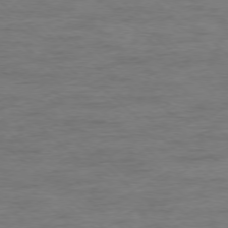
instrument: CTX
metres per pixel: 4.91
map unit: Ap
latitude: -77.3699
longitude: -93.2537
